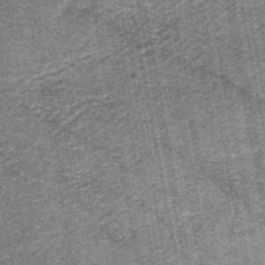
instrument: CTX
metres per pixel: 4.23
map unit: HNb
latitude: -45.0486
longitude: 53.3509
